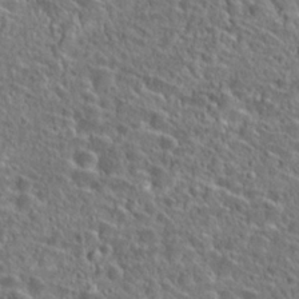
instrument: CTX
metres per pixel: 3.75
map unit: Hto
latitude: 25.2914
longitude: -46.2334
